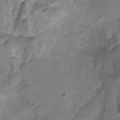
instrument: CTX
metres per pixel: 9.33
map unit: HNhu
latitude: -27.5021
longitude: 75.0487
